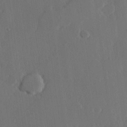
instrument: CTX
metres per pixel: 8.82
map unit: Hve
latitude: 22.3656
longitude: 146.6329
